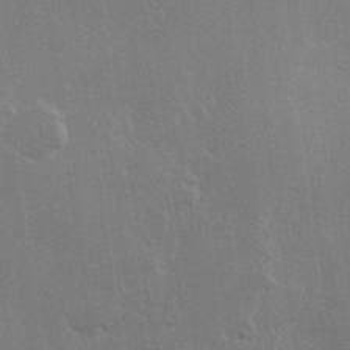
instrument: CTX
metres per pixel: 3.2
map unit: Hve
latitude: 23.3482
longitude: 145.8800
